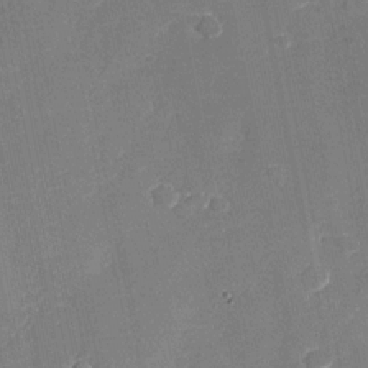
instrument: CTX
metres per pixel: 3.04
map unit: Nhu
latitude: -28.3117
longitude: -64.3656
